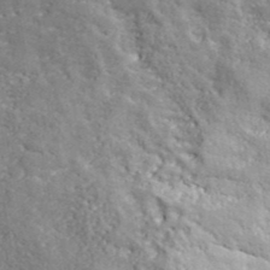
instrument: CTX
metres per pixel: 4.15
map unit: ANa
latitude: 42.4034
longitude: -87.5560
